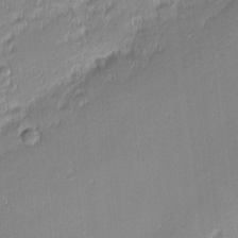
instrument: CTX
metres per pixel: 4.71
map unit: eHh
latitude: -2.5195
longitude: -82.3278
